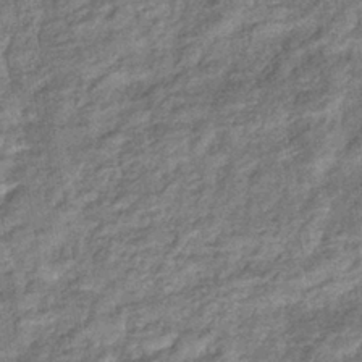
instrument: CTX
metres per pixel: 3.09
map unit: eHb
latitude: -39.4266
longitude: 80.9731
